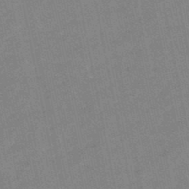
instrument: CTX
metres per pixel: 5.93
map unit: lHb
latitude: -48.6897
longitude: 80.4440
